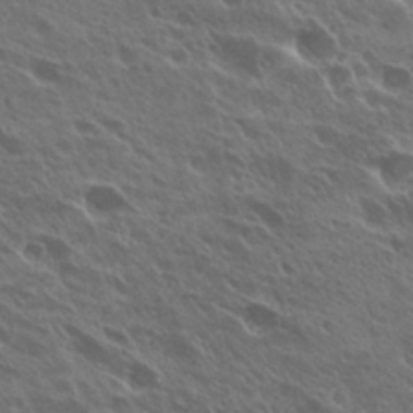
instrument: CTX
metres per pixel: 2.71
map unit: Hto
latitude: 27.4615
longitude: -40.9135
